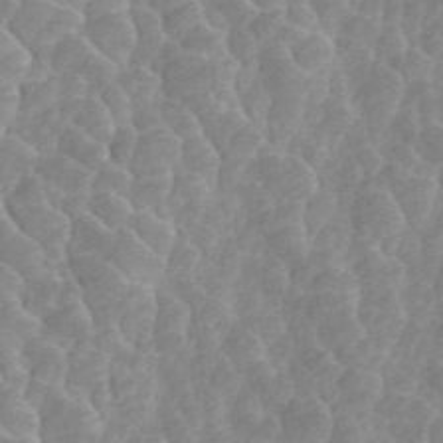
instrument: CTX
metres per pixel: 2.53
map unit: ANa
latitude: 45.4237
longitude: 24.4818
